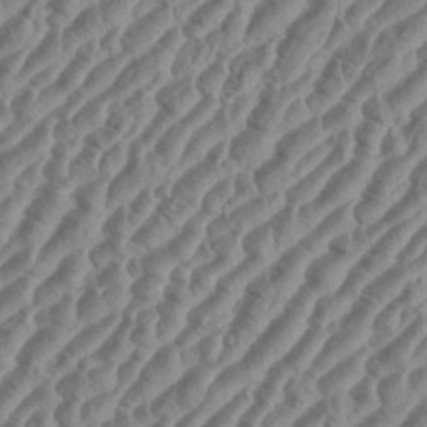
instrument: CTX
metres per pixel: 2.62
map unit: eHh
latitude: 36.5357
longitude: -135.4048
